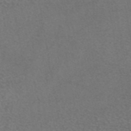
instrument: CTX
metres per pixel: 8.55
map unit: eAb
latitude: 45.3481
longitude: 114.3684
